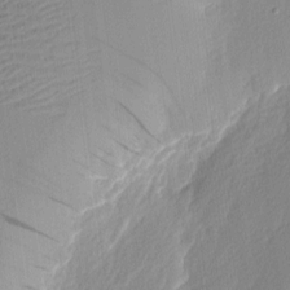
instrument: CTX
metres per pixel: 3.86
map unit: Nhu
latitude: 2.3089
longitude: -76.4790
